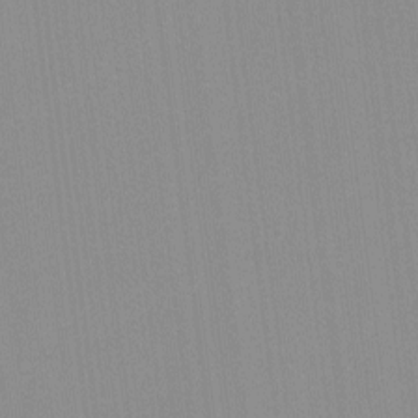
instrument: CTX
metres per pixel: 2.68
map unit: lHvf
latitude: -12.2551
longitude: -103.2915
